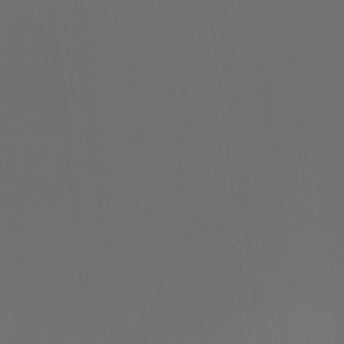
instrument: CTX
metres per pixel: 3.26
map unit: Hto
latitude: -7.7855
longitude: -51.2348
